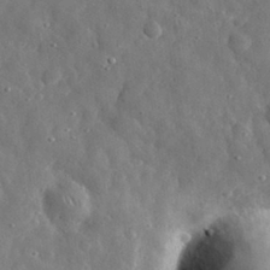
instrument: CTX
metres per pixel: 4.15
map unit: eHh
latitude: 31.2537
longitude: -74.7246
